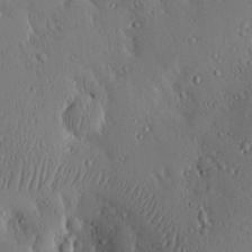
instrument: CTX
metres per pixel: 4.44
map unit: eHh
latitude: 0.3467
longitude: 18.4629
